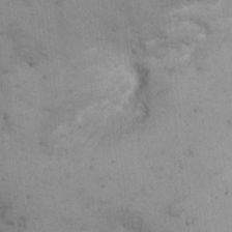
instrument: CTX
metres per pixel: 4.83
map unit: eHh
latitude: 10.4790
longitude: -63.0459
